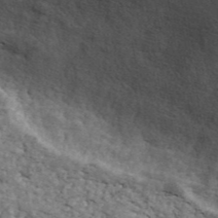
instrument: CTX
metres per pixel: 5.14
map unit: ANa
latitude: 45.3481
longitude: 27.8422
